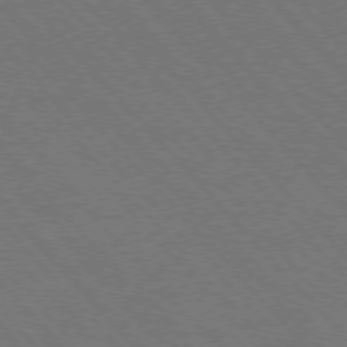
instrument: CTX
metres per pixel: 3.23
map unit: Hpe
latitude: -76.7652
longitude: -12.8947
